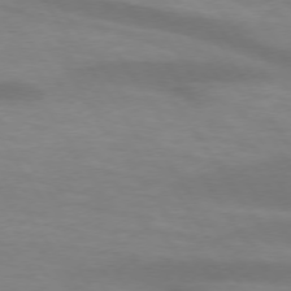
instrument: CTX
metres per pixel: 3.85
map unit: lApd
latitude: 73.9151
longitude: -54.0633
